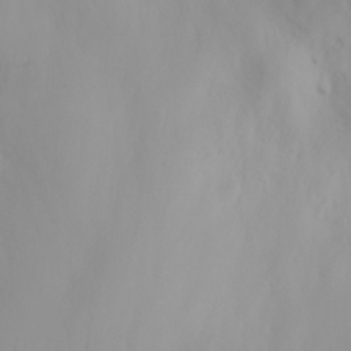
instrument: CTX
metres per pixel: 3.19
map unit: Aa
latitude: -3.6910
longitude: -70.9891
